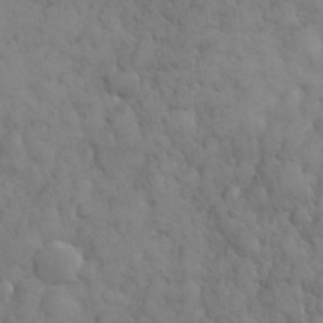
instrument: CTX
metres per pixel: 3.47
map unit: eHh
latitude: 31.8395
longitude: -67.9150
